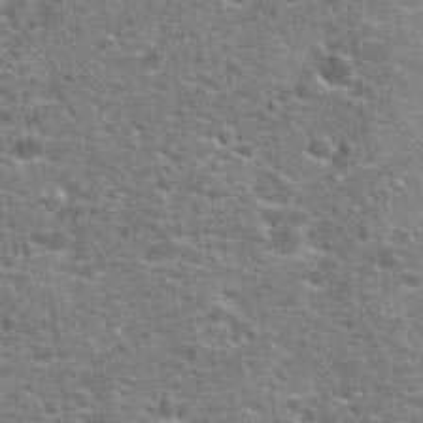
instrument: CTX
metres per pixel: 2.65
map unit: Hto
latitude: 21.2348
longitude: -44.0633
